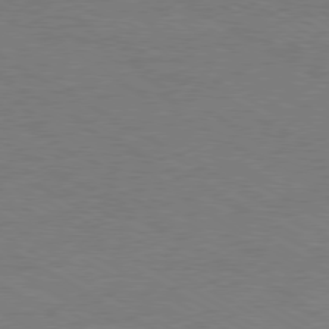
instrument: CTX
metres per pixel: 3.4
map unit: Ap
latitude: -80.2362
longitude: -86.9136
